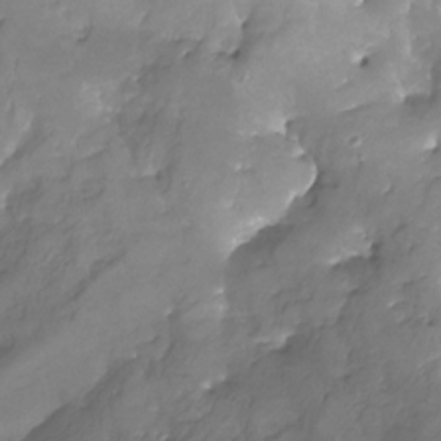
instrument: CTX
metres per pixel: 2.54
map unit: Nhu
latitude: -25.7855
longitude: -57.3859
